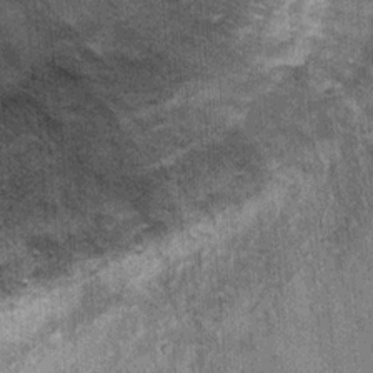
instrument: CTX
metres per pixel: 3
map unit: Hto
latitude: 12.8758
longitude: -35.9906
